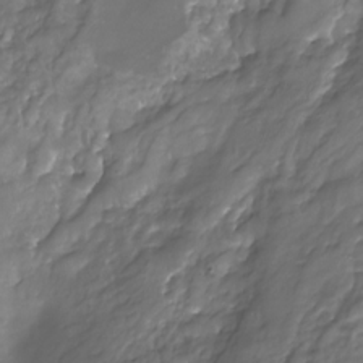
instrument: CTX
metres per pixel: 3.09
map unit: Nhu
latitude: -22.9920
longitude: -57.0269
